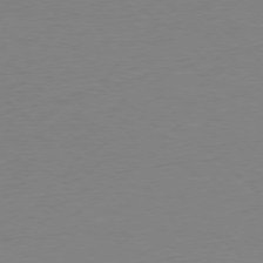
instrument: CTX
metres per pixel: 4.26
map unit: Ap
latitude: -78.1794
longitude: -67.8205
